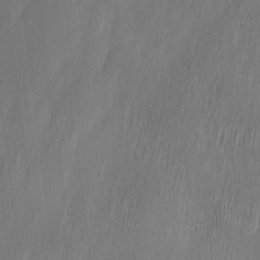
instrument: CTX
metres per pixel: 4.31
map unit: Ave
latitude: 9.8206
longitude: -105.9150
